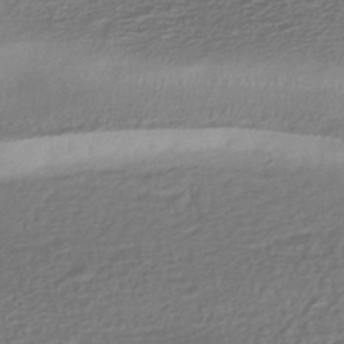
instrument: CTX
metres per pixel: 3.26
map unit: HNhu
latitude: -43.4454
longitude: 98.0850
